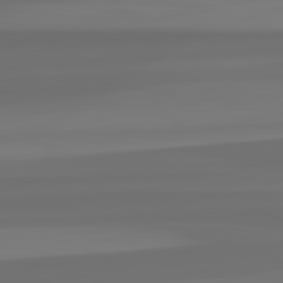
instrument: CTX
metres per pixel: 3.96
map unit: lApd
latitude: 82.5923
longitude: -177.3670
